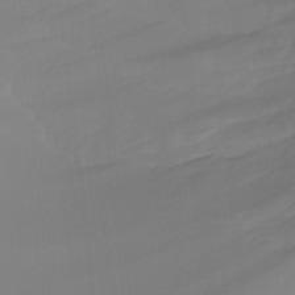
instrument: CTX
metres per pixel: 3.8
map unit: Hto
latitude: -8.0283
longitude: -52.0444
